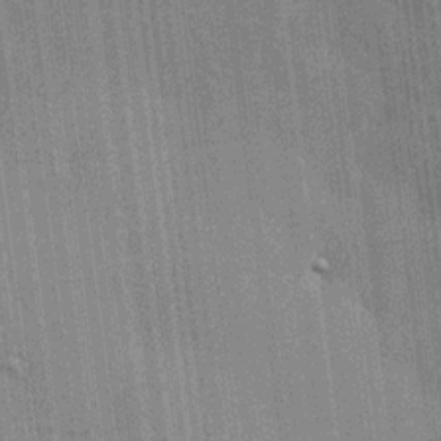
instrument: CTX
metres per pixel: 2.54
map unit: HNhu
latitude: 15.1026
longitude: 12.6141
